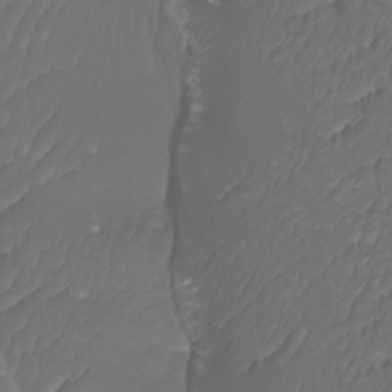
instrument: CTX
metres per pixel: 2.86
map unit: Htu
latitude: -10.8786
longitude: -74.0255
